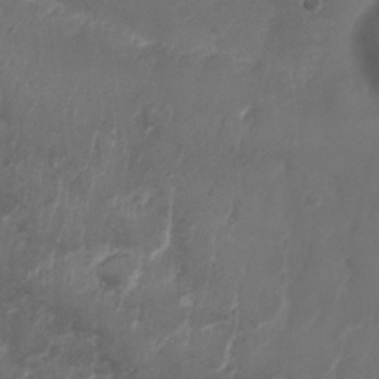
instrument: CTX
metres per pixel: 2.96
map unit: Nhu
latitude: 25.8961
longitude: -63.0081
